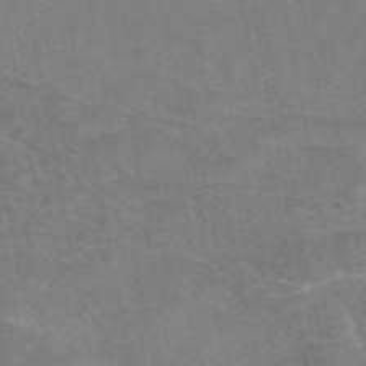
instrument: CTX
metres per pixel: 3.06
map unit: eAb
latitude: 48.7624
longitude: 120.7085
